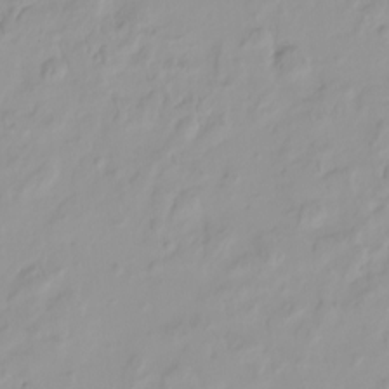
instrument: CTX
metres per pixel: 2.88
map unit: HNhu
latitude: -4.6329
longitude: 14.1228
